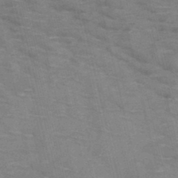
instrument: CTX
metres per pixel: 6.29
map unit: HNb
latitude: -47.2187
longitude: -47.9339
